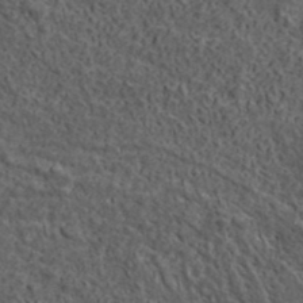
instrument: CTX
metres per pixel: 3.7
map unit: lHvf
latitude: 40.2711
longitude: -85.8395
